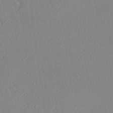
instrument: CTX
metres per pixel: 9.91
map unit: Aa
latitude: 18.5923
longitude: -140.6490
